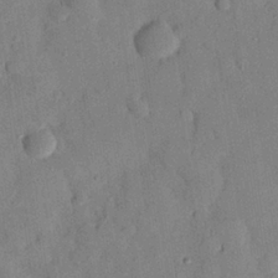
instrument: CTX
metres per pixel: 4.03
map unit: eHh
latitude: 27.2159
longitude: -76.2144
